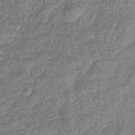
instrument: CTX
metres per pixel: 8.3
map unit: eHb
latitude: -36.8597
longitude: 80.5385
